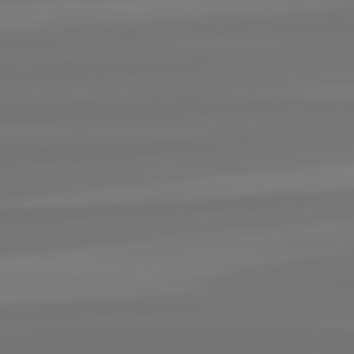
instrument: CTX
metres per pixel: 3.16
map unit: lApd
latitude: 82.3656
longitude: -178.3468
